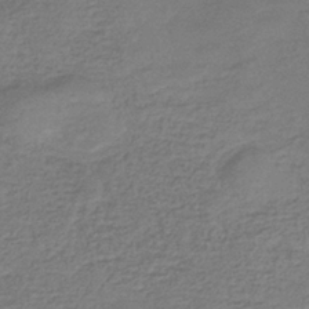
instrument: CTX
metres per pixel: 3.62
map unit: eHb
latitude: -36.2550
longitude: 81.8234
